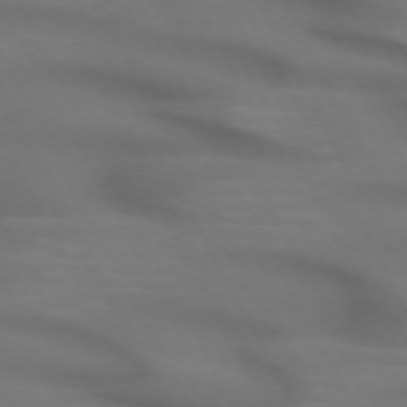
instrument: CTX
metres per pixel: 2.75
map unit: lApd
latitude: 71.7638
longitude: -50.8947
